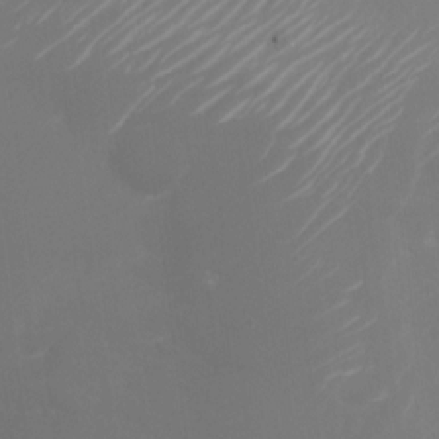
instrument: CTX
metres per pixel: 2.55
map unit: Nhu
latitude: -24.8030
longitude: -72.5357
